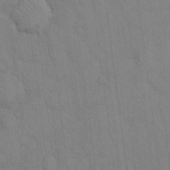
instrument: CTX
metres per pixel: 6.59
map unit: Hto
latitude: 13.4616
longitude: -61.4426
